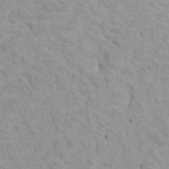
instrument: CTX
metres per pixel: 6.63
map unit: HNhu
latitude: 6.5924
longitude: -1.6505
